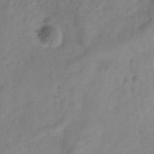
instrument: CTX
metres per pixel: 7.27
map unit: Hve
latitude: -34.1795
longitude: 89.8989
